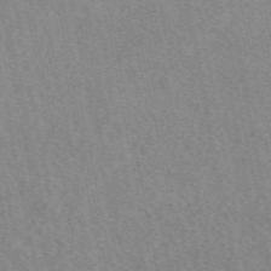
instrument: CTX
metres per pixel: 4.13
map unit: eAb
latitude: 49.9150
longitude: 116.6518
